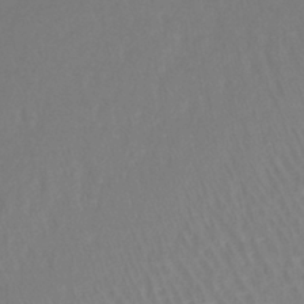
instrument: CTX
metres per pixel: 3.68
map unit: lHb
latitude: -41.8233
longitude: 59.3698
